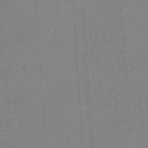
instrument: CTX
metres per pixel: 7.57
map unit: eHb
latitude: -44.2928
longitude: 87.3888
